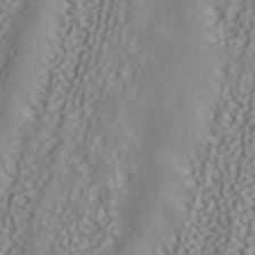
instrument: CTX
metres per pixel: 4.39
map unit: ANa
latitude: 40.6112
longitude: 53.3698
